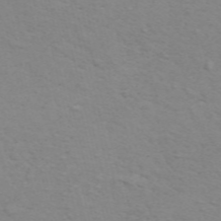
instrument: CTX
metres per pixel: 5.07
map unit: ANa
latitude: 51.1592
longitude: -70.5168
